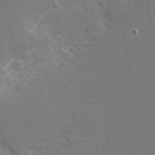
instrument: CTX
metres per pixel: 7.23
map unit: Nhu
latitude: 1.5749
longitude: -77.0269
